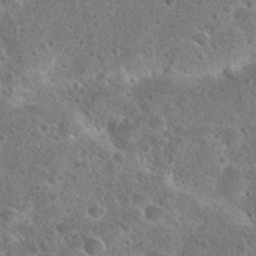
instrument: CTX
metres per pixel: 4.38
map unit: Hto
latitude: 23.3482
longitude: -48.2522
